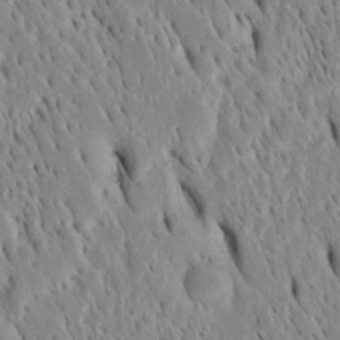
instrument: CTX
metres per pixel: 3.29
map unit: Htu
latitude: -4.0850
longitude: 151.3509
